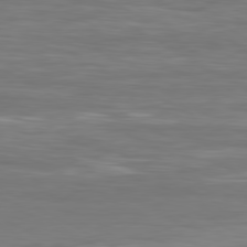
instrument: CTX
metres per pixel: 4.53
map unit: Hpe
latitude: -80.7652
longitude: 18.3495
